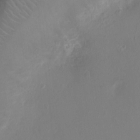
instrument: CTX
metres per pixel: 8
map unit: Ht
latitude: -3.7855
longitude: -16.4412
